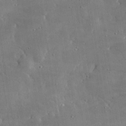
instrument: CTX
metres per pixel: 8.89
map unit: lHvf
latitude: 30.9892
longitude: -92.3278
